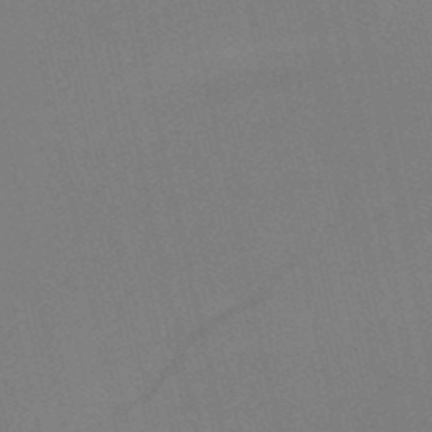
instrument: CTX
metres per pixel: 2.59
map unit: HNb
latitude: -51.6344
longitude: -45.4993
